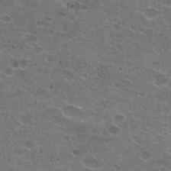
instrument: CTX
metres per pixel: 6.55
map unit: Hto
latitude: 22.2522
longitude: -42.6491
